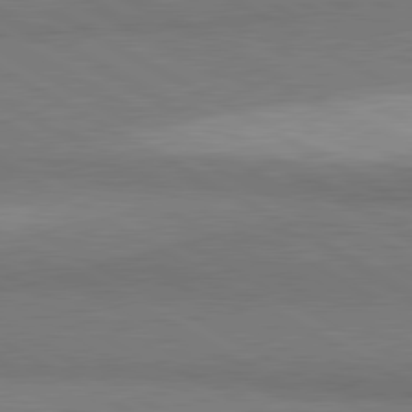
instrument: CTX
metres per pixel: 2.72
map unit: lApd
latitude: 81.0080
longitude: 159.2753
